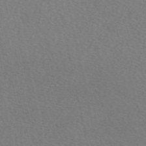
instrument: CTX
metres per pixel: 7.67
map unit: eAb
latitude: 48.6113
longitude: 107.1620
